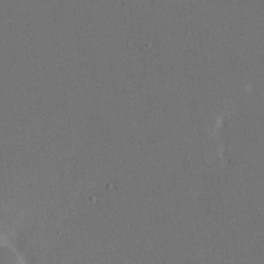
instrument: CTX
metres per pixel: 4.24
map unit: eHh
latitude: 19.1214
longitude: -68.9325
